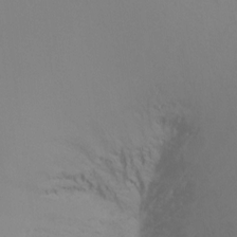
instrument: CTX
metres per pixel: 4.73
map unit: Ht
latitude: -16.6330
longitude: -47.7828
